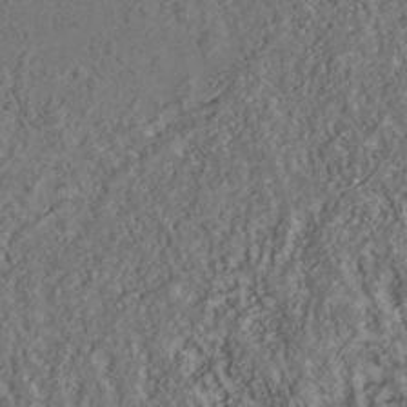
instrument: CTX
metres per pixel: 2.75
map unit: Nhu
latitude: -40.8975
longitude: -83.9717
